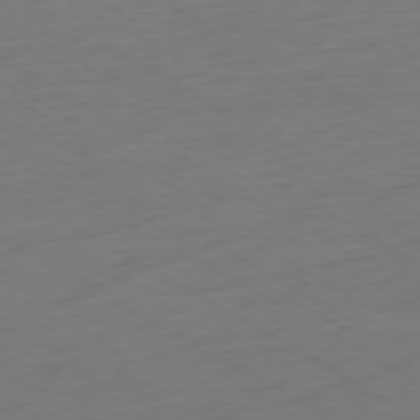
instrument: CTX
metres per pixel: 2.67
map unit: Ap
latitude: -79.6344
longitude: -57.3670
